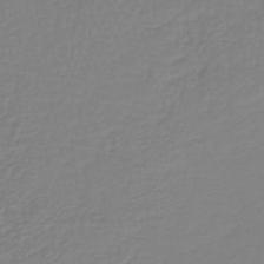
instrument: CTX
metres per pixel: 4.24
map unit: lHb
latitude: -41.9367
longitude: 60.5763
